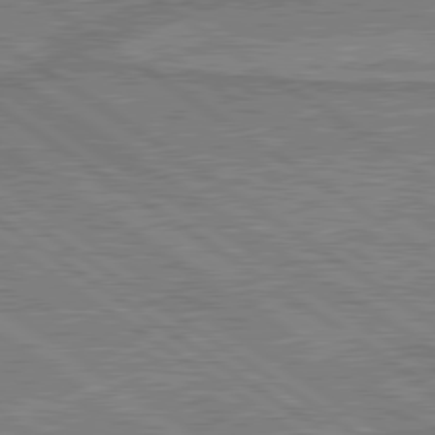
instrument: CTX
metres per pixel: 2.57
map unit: lApd
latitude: 79.9906
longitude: 166.8030
